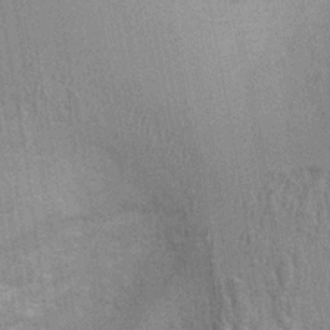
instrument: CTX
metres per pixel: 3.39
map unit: Ht
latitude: -1.5588
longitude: -15.4805
